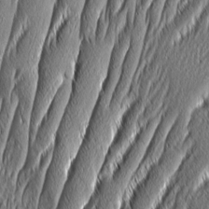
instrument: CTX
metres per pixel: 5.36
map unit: Aa
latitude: 8.2523
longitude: -130.4790
